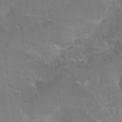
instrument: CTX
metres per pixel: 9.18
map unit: Nhu
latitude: 24.6679
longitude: -51.2914
